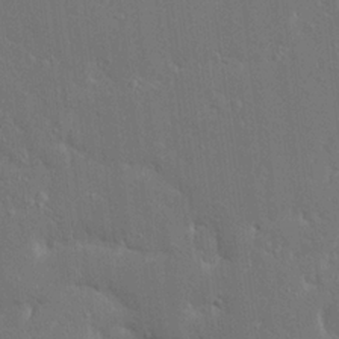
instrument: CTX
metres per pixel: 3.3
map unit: Ave
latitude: 17.6127
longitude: -141.0836
